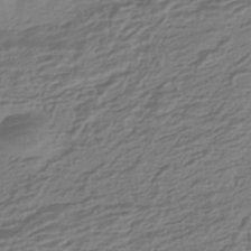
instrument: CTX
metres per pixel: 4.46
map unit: HNhu
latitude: -42.7652
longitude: 100.8408
